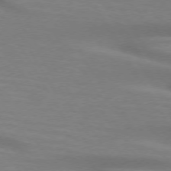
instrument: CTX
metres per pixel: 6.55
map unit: lApd
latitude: 73.7639
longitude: -52.9136
